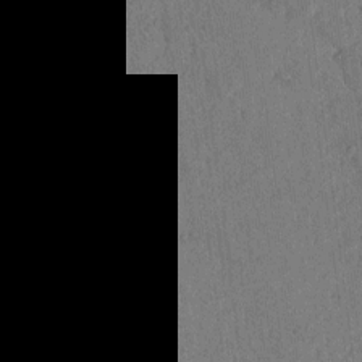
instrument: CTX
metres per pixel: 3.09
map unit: lAvf
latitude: 4.9892
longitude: 158.4628
